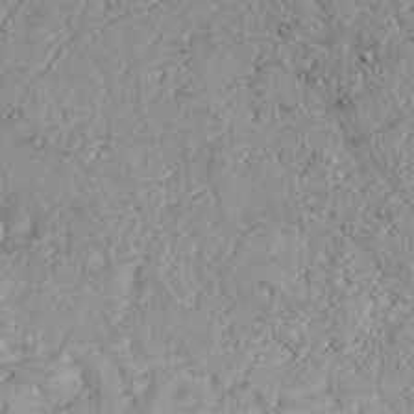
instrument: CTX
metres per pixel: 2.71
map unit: Nhu
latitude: 22.1200
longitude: -69.7639
